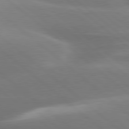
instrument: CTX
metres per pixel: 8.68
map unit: lApd
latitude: 79.6505
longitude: -117.3482
